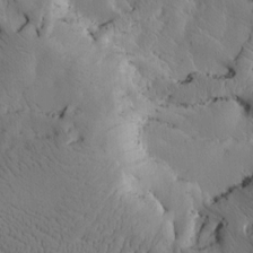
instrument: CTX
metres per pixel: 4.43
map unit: Htu
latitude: -3.4265
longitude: 169.3131
